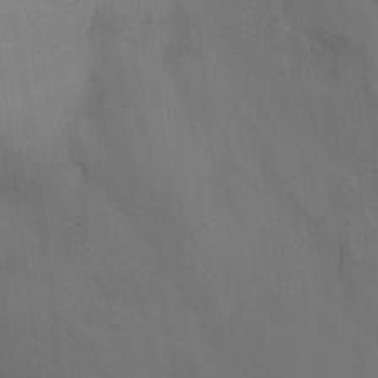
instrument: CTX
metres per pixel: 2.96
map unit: Nhu
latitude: -8.0472
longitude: -67.6693
